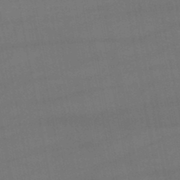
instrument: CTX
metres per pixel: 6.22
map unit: lHb
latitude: -47.3320
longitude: 73.6911
